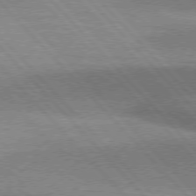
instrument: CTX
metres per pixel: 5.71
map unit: lApd
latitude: 76.2144
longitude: -62.8947
